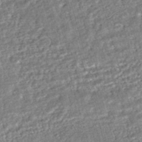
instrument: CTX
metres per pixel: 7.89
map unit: HNhu
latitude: -46.8030
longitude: 99.3887
